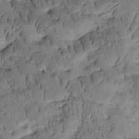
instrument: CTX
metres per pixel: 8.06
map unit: Htu
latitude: -2.4251
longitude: 171.6533
